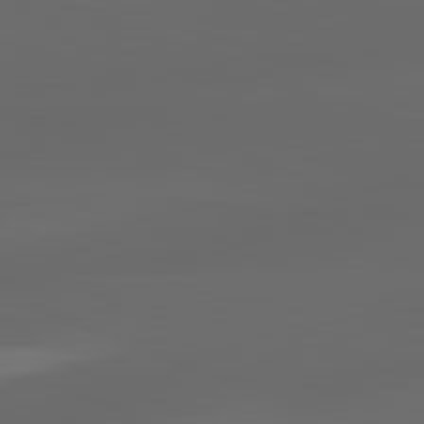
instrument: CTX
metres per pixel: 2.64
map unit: lApd
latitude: 82.7624
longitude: -134.8191
